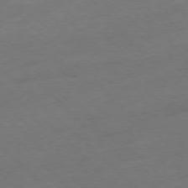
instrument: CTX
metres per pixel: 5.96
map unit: Ap
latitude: -77.2754
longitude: -64.1200
